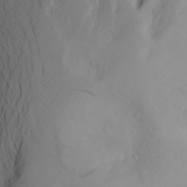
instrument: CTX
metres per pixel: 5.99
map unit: Aa
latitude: 26.2145
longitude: -146.8380
